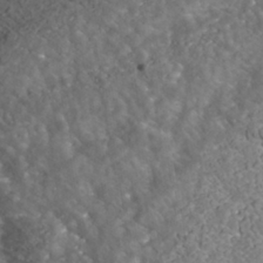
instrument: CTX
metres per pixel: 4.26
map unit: Nhe
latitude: -40.5763
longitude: -99.8205
